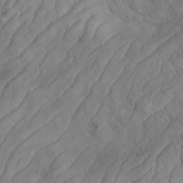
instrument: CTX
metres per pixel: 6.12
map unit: eHh
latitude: 36.6491
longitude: -137.4427
